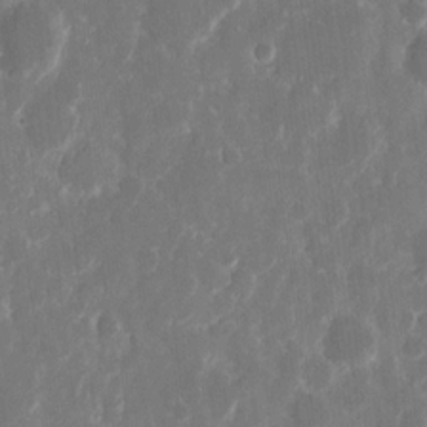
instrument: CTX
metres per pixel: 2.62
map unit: eHh
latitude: 11.6127
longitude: -71.8016
